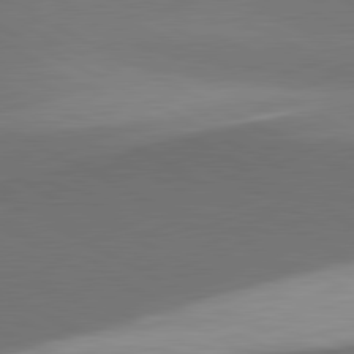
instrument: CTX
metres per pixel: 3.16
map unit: lApd
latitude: 81.4237
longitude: 155.7100
